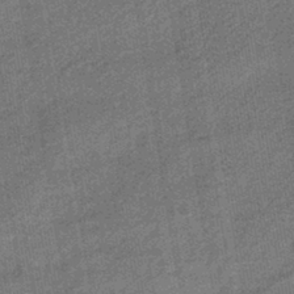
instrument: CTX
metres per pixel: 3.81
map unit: HNhu
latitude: -41.5588
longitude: 90.9731
